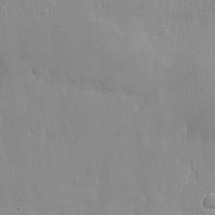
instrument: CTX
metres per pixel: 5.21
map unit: Nhe
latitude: -1.7856
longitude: -59.5938
